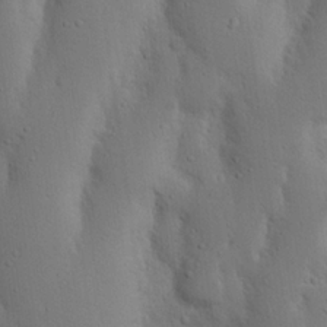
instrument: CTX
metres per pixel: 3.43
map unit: Nhu
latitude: 19.5182
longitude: -75.4804
